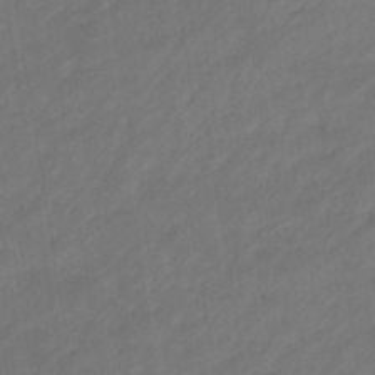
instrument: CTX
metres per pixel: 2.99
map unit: eHb
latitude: -46.7274
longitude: 85.0486
